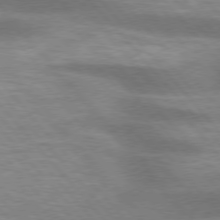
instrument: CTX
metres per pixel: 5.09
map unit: lApd
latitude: 75.9906
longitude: -58.8947
